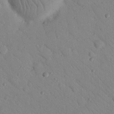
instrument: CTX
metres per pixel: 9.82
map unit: Nhu
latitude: 23.5938
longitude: -74.5735
